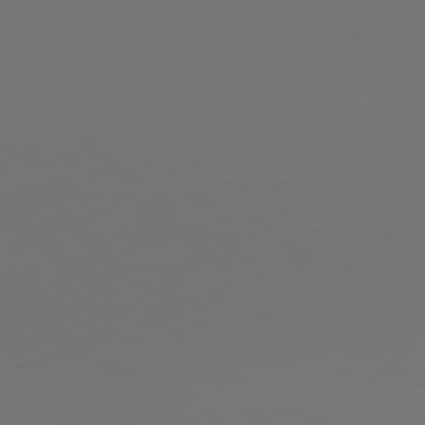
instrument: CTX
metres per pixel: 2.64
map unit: lApd
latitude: 79.8395
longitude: 159.0486
